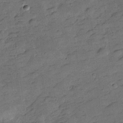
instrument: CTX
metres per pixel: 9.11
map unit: Hve
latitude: -27.7100
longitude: 92.2362
